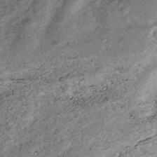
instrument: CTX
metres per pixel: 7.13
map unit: Nhe
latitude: -39.5966
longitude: -116.6868
